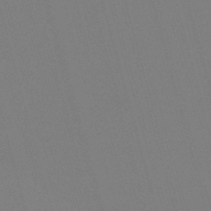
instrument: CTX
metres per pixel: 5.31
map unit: eHb
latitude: -50.3495
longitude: 75.7100
